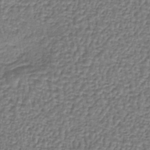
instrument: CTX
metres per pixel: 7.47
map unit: lHb
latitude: -36.4629
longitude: 59.0297
